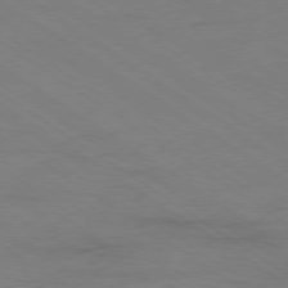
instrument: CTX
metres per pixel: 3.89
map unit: Ap
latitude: -79.8233
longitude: -53.4238
